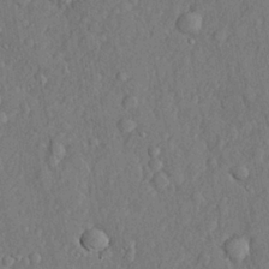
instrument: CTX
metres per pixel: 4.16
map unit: lHvf
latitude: 22.2711
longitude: 143.8800
